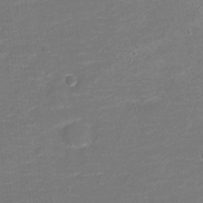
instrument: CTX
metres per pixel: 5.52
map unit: Nve
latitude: -20.4251
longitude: 103.7100
